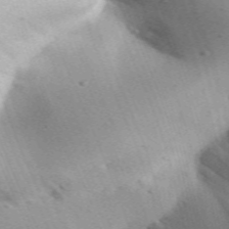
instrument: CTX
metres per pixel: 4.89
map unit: Aa
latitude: 31.9906
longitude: -142.8191
